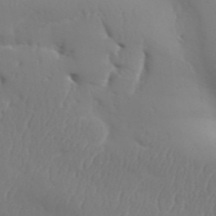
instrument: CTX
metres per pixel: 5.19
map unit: Aa
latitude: 32.0822
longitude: -143.7072
